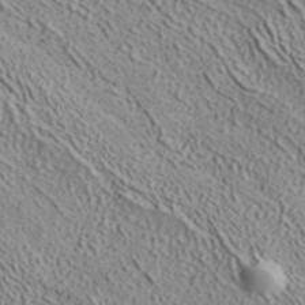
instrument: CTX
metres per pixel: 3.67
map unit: ANa
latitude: 41.0458
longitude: 14.8786
